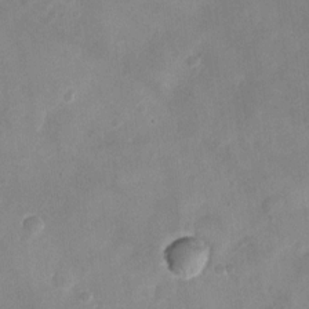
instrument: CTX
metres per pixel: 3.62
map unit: Ht
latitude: -3.3887
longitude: -19.6694
